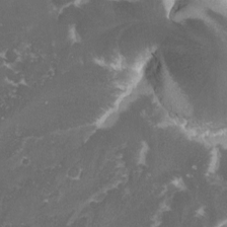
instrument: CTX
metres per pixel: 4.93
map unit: lHvf
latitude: -15.6533
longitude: -99.3670
